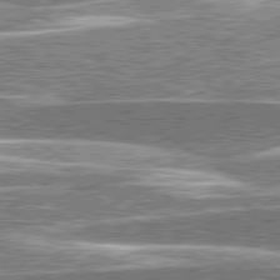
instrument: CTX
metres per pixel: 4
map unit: lApd
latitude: 79.7450
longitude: -96.4223
